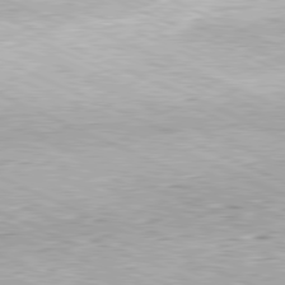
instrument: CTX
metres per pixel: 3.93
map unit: Hpe
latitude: -81.5399
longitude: 11.4643
